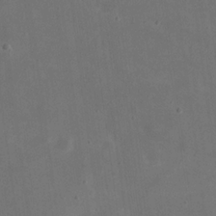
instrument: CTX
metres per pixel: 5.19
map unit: eHh
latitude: 20.5168
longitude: -70.7624
